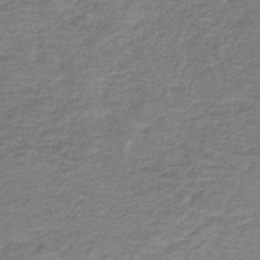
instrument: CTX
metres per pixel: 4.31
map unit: HNb
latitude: -43.4832
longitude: 51.1053
